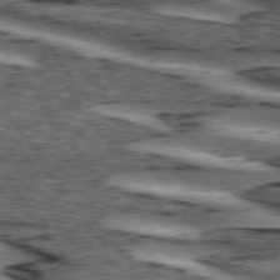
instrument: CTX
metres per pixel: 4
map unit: lApd
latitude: 74.1578
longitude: -75.2726
